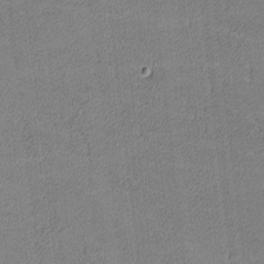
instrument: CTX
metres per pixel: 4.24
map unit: lHvf
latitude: -12.4818
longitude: -103.9906
